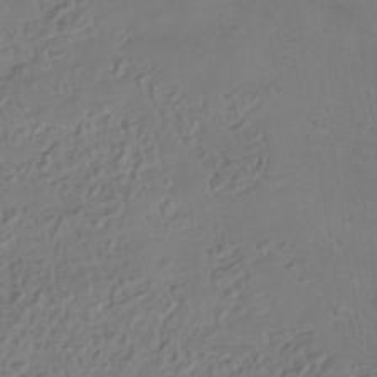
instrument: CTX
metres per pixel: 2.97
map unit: Hve
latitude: -32.5574
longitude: 93.6911
